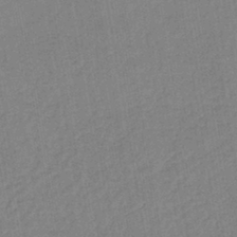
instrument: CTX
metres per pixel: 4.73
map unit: lHb
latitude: -41.2943
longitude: 60.9164
